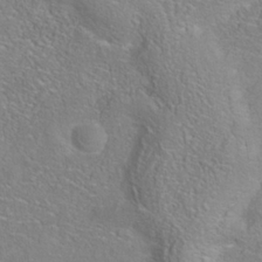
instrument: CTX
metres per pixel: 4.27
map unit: Nhe
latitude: -38.3118
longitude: 138.9731
